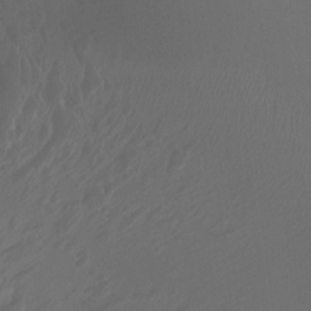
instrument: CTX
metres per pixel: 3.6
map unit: Ht
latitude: -1.5399
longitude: -17.7639
